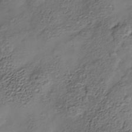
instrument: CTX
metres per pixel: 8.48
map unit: Nhe
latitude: -38.3306
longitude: -116.9325
